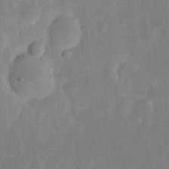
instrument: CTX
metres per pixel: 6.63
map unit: eHh
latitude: 6.0633
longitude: -69.7261
